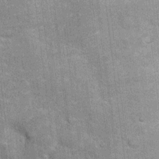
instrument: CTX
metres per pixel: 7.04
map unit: Hto
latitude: 14.4034
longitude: -33.7827
